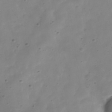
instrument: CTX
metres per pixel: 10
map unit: Hve
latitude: -32.5196
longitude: 93.1998
